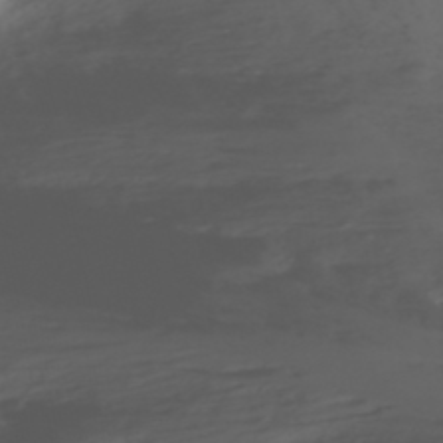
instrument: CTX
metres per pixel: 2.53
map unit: Nhu
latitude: -12.1795
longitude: -62.7813
